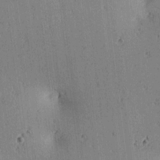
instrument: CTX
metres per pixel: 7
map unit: lAa
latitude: 11.7072
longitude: -108.9891
